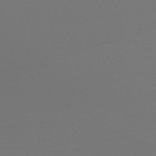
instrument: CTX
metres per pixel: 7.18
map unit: lHb
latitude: -47.8233
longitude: 60.6707
